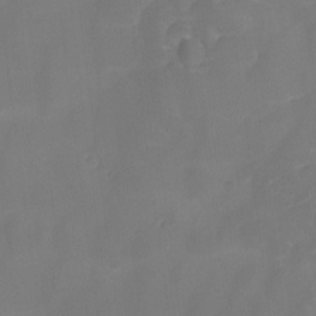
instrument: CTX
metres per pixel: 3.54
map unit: Ave
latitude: -8.2550
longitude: -122.6113
